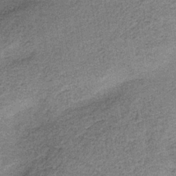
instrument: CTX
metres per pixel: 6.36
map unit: HNb
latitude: -36.2172
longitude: 54.1417
